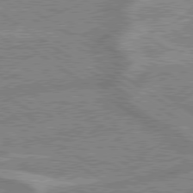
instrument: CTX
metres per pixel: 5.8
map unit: lApd
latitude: 79.2726
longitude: -170.1767
